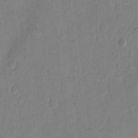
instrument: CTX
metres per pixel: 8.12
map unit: eHh
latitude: 11.3293
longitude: -69.1970
